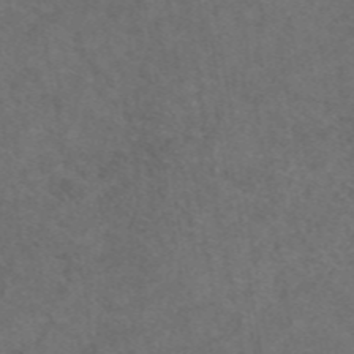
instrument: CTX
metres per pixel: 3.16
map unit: eAb
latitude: 47.8206
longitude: 109.2754
